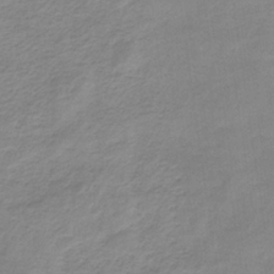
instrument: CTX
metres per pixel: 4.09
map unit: HNb
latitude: -31.8611
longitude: 62.9919
